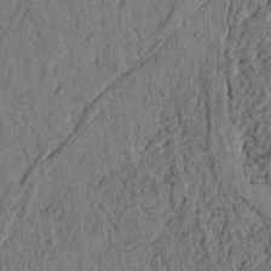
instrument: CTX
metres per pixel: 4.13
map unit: lAvf
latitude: 4.3089
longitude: 158.3495
